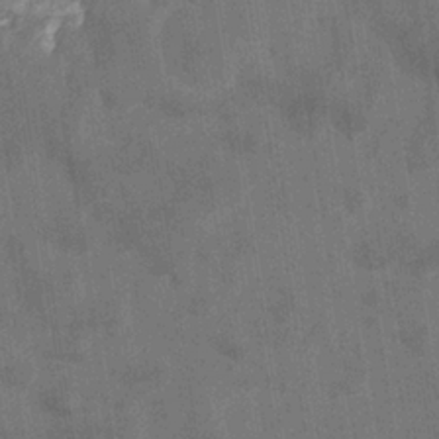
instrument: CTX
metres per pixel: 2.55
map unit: eHb
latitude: -34.1417
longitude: 73.6911
